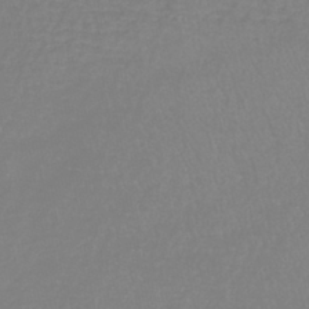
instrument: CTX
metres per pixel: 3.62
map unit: lHb
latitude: -41.1242
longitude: 65.2565
